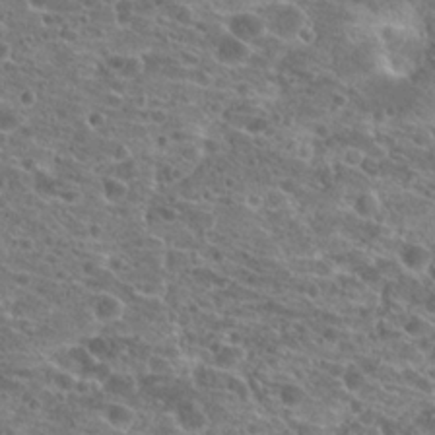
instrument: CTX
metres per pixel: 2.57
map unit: Hto
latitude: 21.1592
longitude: -41.5182
